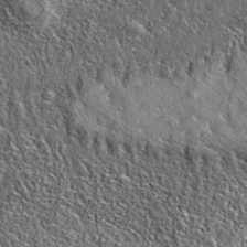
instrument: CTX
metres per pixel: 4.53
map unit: eAb
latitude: 36.8758
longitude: 109.9178
